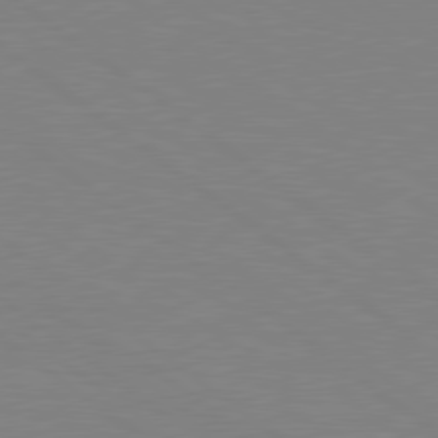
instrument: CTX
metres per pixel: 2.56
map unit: Hpe
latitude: 79.1214
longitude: -124.4034
